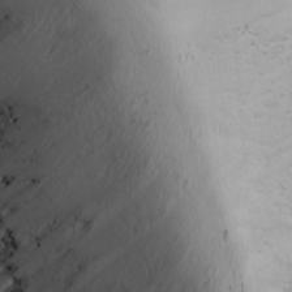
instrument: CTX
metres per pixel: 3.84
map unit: Ave
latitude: 9.1025
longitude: -105.6505
